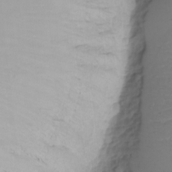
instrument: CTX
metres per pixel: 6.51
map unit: eHh
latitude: -5.3509
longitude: -87.5371
